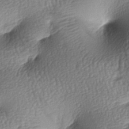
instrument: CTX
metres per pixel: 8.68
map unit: lAa
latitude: -7.9556
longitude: -127.2159
